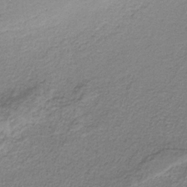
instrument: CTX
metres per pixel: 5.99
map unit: HNb
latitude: -37.5588
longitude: 53.5777
